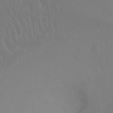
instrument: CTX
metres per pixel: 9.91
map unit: Ht
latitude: -7.0864
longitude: -20.0255
